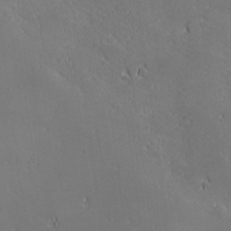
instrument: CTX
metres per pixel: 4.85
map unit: lHvf
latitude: 27.0836
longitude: 142.3684
